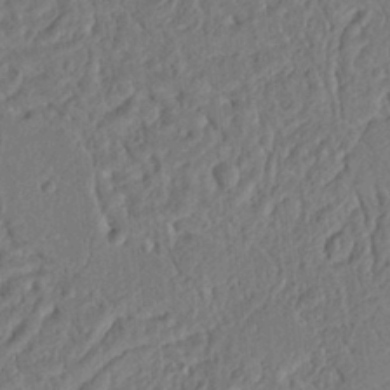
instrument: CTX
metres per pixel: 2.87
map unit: Ht
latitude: 9.7828
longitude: -76.1766
